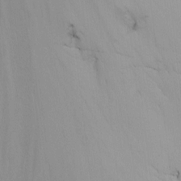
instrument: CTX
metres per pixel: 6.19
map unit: Nhu
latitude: -8.5952
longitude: -50.7435
